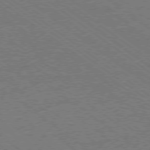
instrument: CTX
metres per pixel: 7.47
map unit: Ap
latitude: -78.6707
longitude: -82.8380
